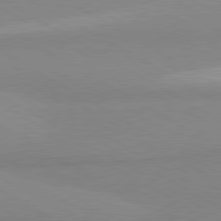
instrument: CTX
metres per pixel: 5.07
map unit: lApd
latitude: 80.3845
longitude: -179.2726
